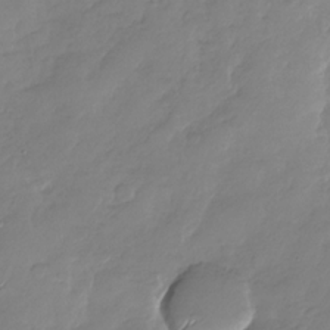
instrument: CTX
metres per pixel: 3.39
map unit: Nhu
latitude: -28.5763
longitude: -61.9528
